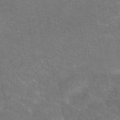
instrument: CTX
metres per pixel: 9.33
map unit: eAb
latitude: 47.1404
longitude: 105.8422
